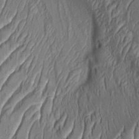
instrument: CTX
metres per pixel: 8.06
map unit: Aa
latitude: 8.8191
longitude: -131.1593
